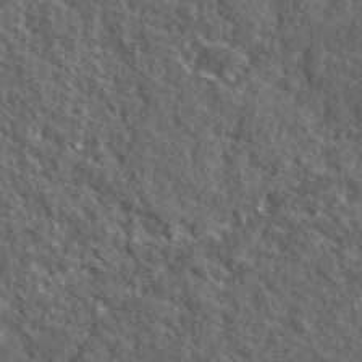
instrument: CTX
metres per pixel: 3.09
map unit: lHvf
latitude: 40.7246
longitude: -89.4616
